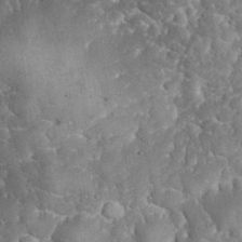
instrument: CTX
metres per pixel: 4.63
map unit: eHh
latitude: 31.8395
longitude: -64.8947
